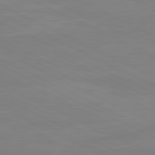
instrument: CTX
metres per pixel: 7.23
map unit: lApd
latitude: 81.3671
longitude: -177.3670
